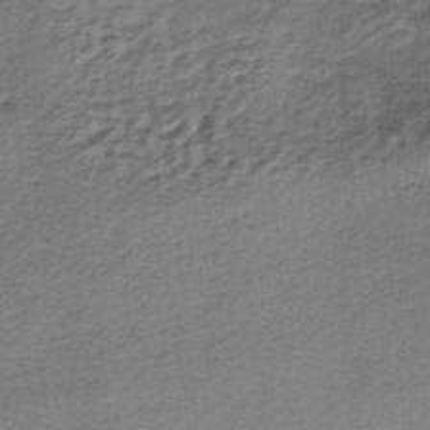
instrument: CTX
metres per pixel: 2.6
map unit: lHb
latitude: -36.6329
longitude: 60.5196
